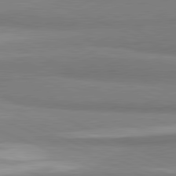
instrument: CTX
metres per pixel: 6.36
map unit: lApd
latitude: 81.6694
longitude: 160.1984
